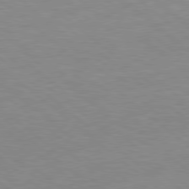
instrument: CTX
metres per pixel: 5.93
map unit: Hpe
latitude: 78.1767
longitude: -141.4048
